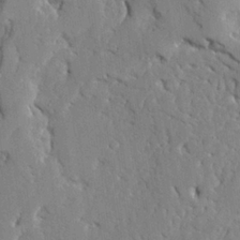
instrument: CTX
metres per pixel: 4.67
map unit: Ave
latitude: 23.5560
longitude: -130.1200
